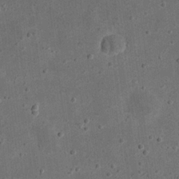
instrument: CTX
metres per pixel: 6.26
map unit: eHh
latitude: 23.4048
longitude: -68.6491
